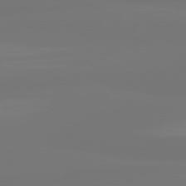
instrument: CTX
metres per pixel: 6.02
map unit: lApd
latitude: 81.8772
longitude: -176.2900
